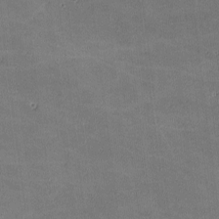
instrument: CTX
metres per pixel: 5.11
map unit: lHvf
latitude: -10.7274
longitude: -103.9717
